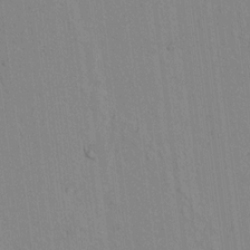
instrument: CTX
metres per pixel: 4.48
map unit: lAvf
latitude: 7.7072
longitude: 168.7841
